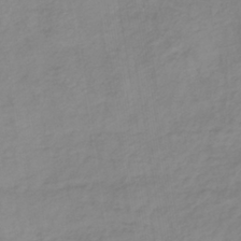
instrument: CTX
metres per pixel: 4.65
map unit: lHb
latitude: -36.7652
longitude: 70.8597
